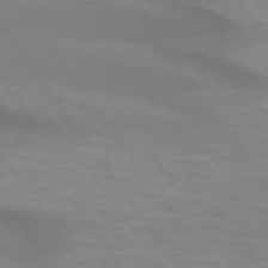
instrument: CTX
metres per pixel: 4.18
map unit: lApd
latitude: 74.2145
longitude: -49.1970
